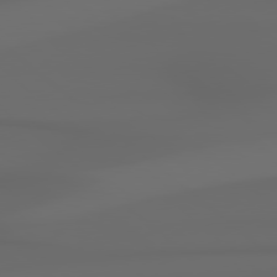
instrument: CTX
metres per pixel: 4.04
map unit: Hpe
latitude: 78.6680
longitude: -135.2159
